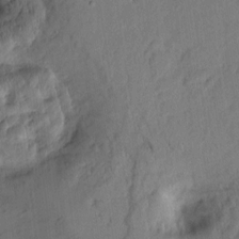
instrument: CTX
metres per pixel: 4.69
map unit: Htu
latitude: 2.1766
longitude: -178.9892
